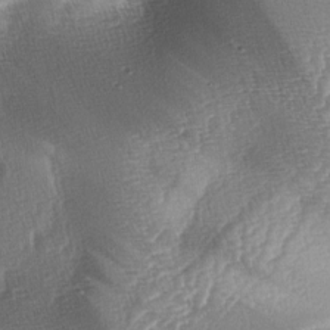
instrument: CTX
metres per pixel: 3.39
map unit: lAa
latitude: -4.7274
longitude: -128.8191
